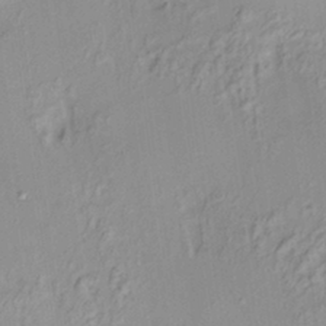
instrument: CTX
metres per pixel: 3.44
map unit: HNhu
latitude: 7.1403
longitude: 13.7100
